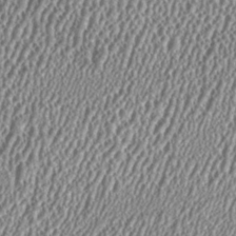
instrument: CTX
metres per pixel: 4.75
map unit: HNhu
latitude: 0.3467
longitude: 0.3118
